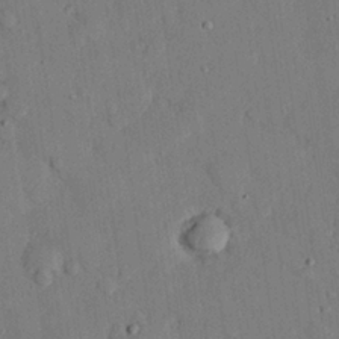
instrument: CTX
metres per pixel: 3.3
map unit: eHh
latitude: 26.7057
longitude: -80.2900
